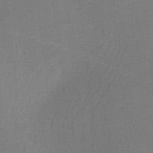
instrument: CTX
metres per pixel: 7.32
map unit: lHvf
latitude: -11.5777
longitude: -100.3656
